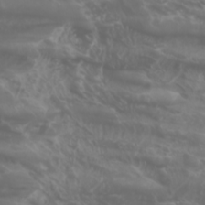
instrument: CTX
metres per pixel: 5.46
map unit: Htu
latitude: -0.9920
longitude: -77.4993
